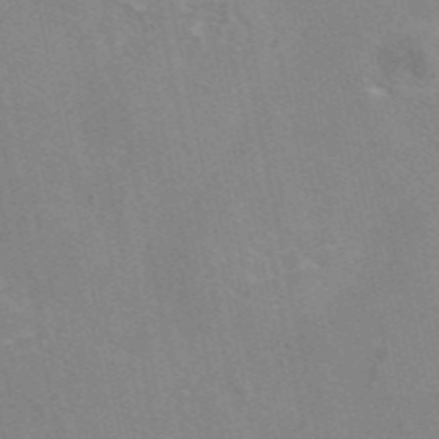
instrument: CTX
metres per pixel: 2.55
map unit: eAb
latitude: 46.0633
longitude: 115.9178
